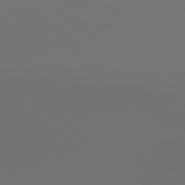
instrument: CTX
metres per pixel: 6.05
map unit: Hpe
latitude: 78.9703
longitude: 177.6344
